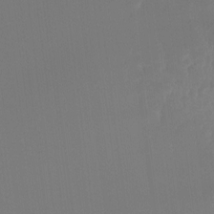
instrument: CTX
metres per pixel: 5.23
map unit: Hto
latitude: -8.0283
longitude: -51.0647
